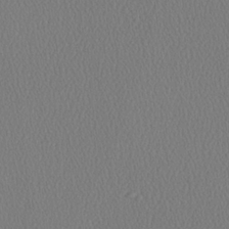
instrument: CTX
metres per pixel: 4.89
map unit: Ave
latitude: 23.7827
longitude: -135.3292
